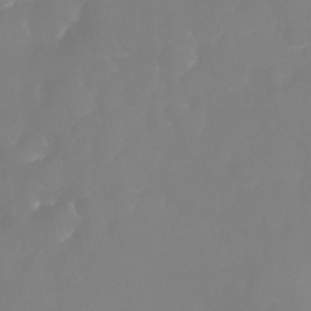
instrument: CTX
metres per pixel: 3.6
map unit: eHh
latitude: 30.7436
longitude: -65.2537
